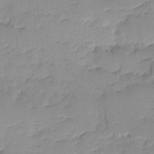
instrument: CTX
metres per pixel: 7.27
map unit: Ave
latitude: -8.8786
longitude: -117.1214
